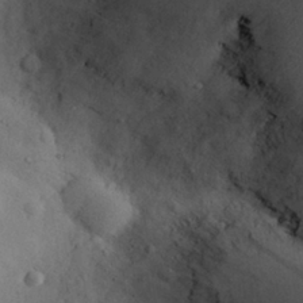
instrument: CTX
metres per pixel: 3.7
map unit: Nhu
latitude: 28.8569
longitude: -71.1214
